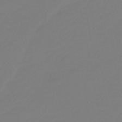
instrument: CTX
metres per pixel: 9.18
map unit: eHb
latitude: -46.9919
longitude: 86.2928
